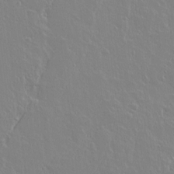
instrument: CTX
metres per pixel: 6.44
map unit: lAvf
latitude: 14.4790
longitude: -126.1011
